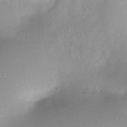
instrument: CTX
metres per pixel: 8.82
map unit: Nhe
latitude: -27.3509
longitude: -110.1956
